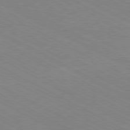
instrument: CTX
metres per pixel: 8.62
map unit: Hpe
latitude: -81.0487
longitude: 17.4077
